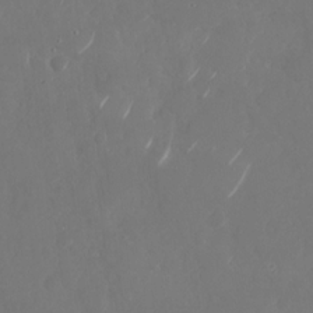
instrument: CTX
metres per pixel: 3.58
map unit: Nhu
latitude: -28.6896
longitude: -70.1200
